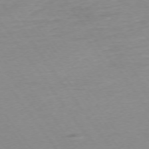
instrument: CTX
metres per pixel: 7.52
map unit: Ap
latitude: -74.7275
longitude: -83.6882
